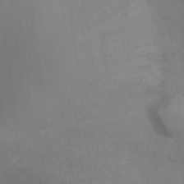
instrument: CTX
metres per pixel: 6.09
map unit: Ht
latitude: 10.9325
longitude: -40.4978
